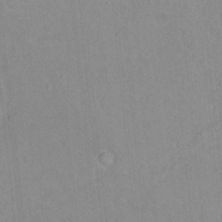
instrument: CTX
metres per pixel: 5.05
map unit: Hto
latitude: 16.2900
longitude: -34.8569
